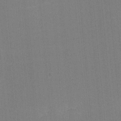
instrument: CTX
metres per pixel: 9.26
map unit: lHvf
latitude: -11.2565
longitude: -103.2915
